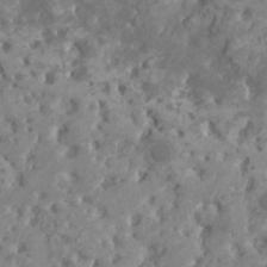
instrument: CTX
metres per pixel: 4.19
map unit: HNhu
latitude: 0.8380
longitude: 7.7100
